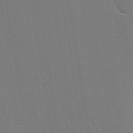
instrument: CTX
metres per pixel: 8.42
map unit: lAvf
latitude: 23.8961
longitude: -110.3279
